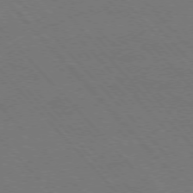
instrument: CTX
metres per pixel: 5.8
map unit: Hpe
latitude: -76.8408
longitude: -12.9136
